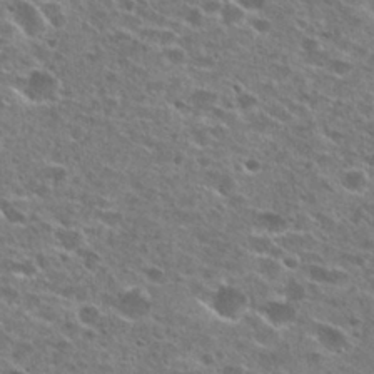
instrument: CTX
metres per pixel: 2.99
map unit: Hto
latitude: 26.4034
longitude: -47.6505
